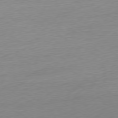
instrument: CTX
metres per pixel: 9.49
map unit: Ap
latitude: -79.0108
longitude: -58.1956
